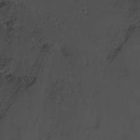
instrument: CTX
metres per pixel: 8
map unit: Nhu
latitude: -3.8233
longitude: -93.5182
